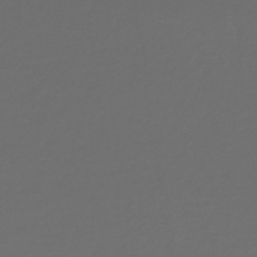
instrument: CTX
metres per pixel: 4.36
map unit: lHb
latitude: -43.1620
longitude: 71.7100
